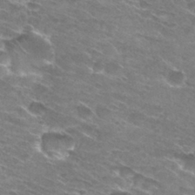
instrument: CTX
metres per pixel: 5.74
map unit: Hto
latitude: 29.8772
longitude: -46.0255
